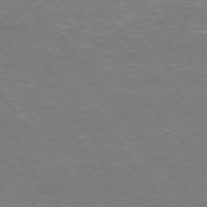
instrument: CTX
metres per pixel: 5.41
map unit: Ap
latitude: -75.9745
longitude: -69.7828
